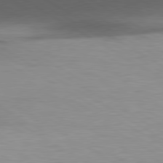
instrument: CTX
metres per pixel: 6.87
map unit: lApd
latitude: 80.1578
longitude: 156.2172
